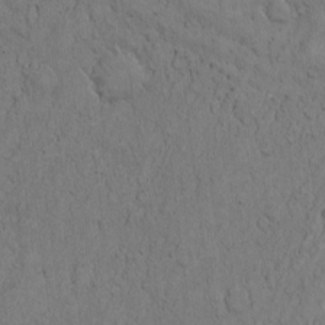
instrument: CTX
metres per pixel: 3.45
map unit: Hto
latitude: 11.8961
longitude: -57.6693
